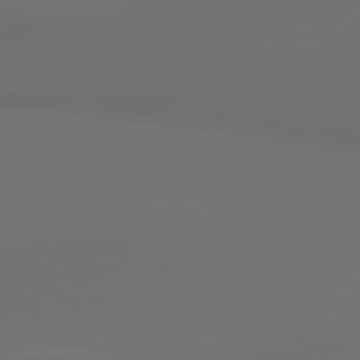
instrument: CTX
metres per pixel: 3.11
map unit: lApd
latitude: 79.9339
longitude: 176.8975
